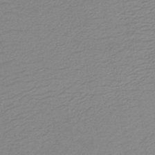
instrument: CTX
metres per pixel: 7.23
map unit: lHb
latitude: -41.4454
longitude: 53.5777
